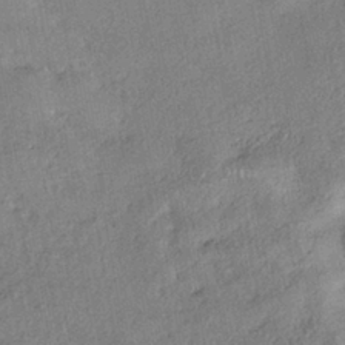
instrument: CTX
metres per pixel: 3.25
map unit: eHh
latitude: -41.0108
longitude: 120.1794
